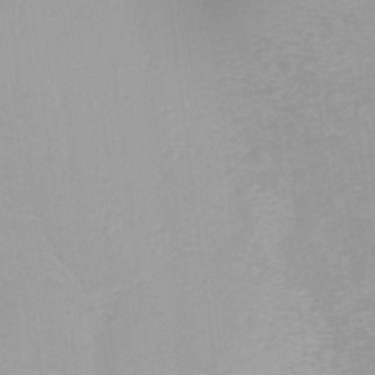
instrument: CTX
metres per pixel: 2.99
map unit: Ht
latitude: -8.2172
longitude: -35.4615
